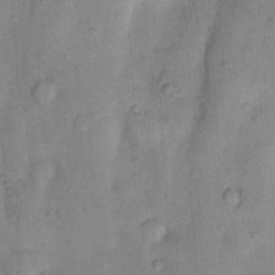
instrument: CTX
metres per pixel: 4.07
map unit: Nhu
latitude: 7.8394
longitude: -24.6301
